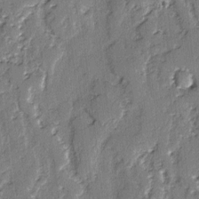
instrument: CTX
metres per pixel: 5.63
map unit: lAvf
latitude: -2.9541
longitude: -107.5371
